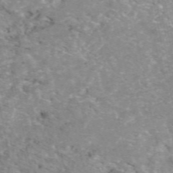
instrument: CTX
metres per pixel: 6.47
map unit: eAb
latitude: 49.1025
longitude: 111.1431
